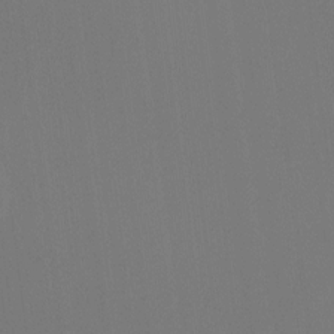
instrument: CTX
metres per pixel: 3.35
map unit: Htu
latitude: -14.4818
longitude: -48.9892
